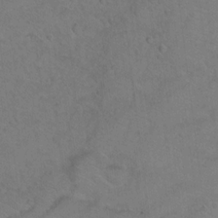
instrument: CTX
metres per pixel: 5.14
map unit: Nhu
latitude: 13.2159
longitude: -36.5924
